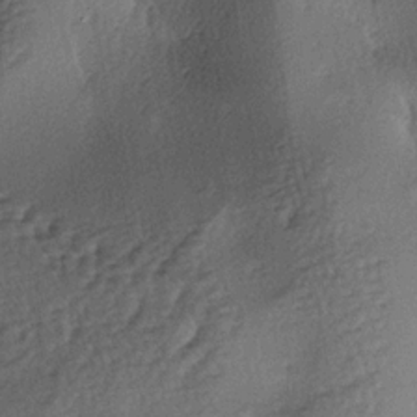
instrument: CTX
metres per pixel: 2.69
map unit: lAa
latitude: -4.1794
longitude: -124.6868
